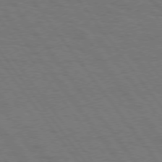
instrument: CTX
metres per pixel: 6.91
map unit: Hpe
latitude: 74.9325
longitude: -137.5938
